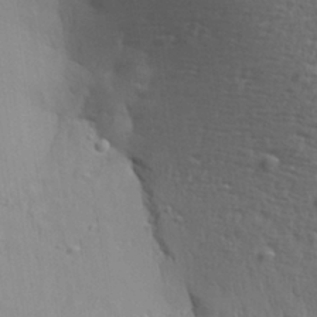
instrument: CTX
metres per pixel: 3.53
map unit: Aa
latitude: 28.1955
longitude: -138.7624
